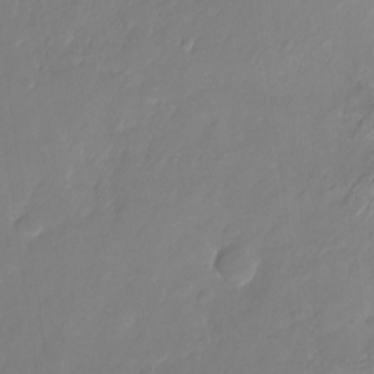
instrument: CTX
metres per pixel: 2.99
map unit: Nhu
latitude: -27.0108
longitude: -70.9136
